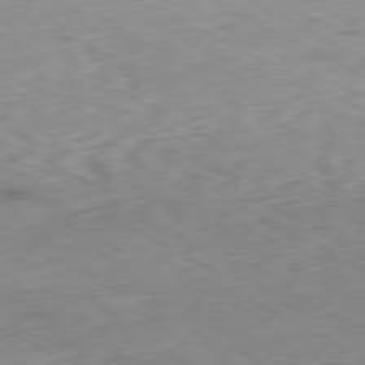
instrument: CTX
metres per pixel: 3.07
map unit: Ap
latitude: -80.7463
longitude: -70.3278
